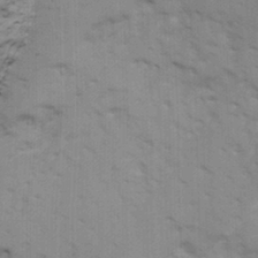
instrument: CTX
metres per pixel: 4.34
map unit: Ave
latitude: 13.2915
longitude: -102.5923
